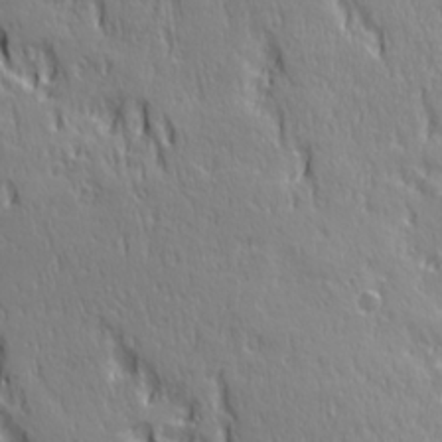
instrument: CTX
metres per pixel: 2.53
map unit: Ave
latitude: 22.1011
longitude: -135.4048
